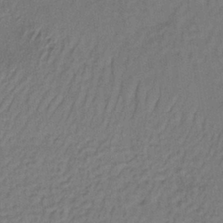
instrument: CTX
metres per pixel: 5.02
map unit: lHb
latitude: -35.3321
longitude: 65.1998
